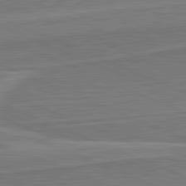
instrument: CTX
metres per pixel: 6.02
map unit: lApd
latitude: 82.2144
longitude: 142.2739
